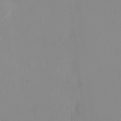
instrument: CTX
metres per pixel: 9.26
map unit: HNhu
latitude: 3.8961
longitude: 7.5966
